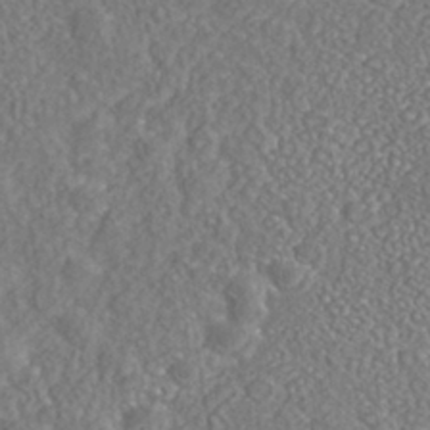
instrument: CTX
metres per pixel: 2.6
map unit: Nhe
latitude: -40.6518
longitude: -101.1214
